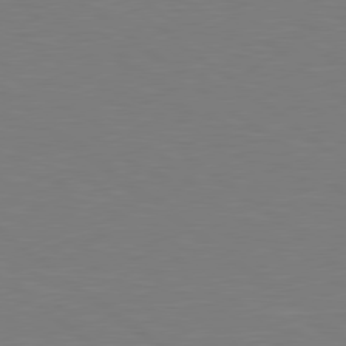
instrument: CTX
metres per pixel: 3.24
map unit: Hpe
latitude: 79.1403
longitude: -148.3278
